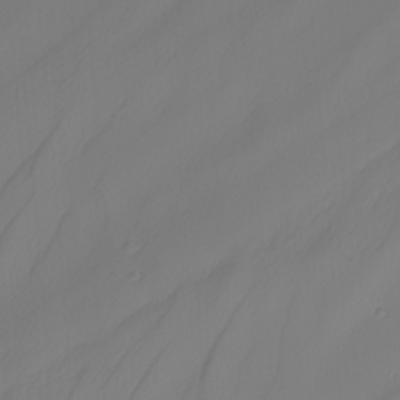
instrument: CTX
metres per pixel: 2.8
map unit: Nhu
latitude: -5.2376
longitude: -91.8205
